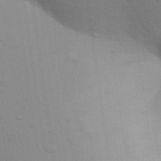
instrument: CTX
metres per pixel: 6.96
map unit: Aa
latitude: 28.9891
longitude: -147.1781
